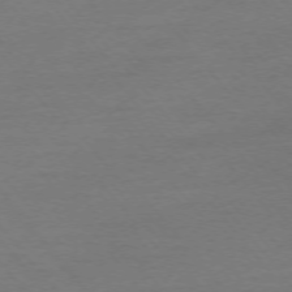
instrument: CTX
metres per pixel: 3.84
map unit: Ap
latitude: -75.3699
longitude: -82.5734
